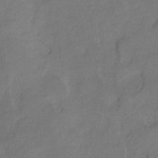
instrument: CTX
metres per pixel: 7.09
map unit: Hto
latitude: 5.4615
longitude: -61.4426
